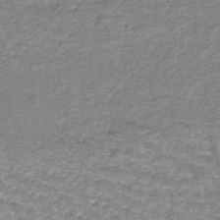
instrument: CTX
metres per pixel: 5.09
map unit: HNhu
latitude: -45.9178
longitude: 96.1984
